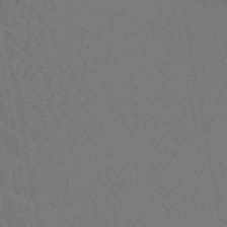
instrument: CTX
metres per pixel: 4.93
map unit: eAb
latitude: 46.4412
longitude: 112.5574
